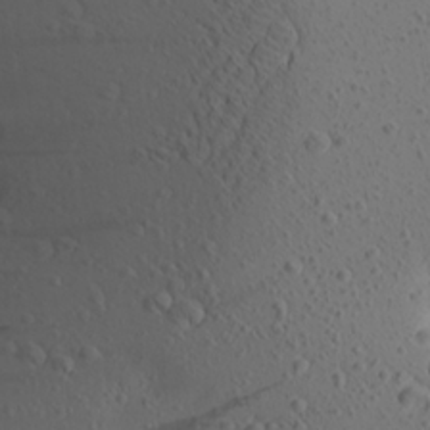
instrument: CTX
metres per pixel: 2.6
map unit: Aa
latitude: 24.9702
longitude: -145.2537
